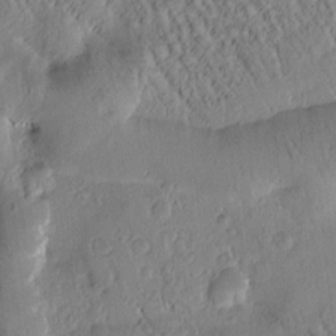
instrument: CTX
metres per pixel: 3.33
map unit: Htu
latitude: -0.9731
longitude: 171.7856
